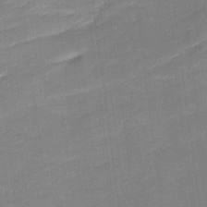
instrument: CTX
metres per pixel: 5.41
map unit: Ave
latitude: 17.1025
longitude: -136.4034
